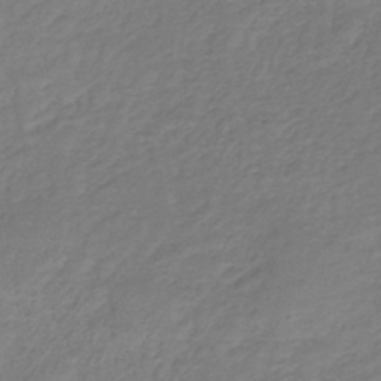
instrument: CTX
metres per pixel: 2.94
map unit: lHb
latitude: -39.7856
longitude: 72.2550
